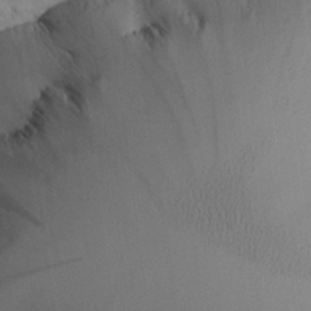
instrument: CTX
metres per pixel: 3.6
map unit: Aa
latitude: 24.9513
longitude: -128.6112
